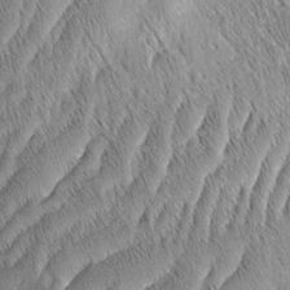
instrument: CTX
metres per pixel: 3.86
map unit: Aa
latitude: 6.2711
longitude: -130.1956
